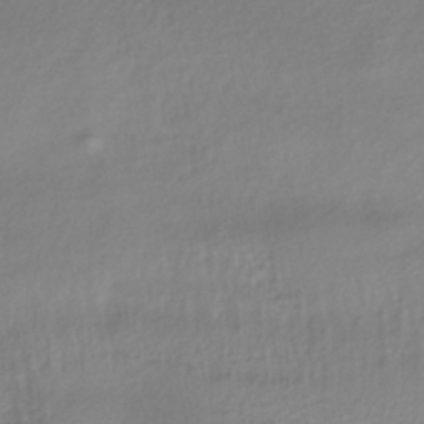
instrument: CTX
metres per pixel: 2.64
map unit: lHb
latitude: -37.8422
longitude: 69.6910
